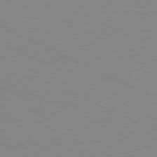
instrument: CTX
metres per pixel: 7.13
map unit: Ap
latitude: -77.8800
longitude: -73.6127
